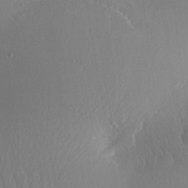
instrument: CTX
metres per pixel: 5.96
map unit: Aa
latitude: 30.8380
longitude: -141.5371
